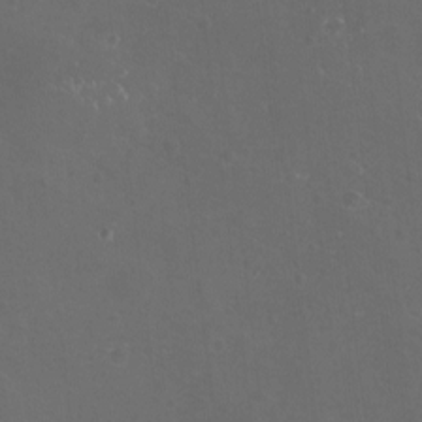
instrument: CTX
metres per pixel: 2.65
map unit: eHh
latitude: -11.8989
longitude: -61.5371
